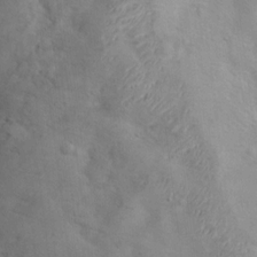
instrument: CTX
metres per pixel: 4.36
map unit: Nhu
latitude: 11.9717
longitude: -27.0081
